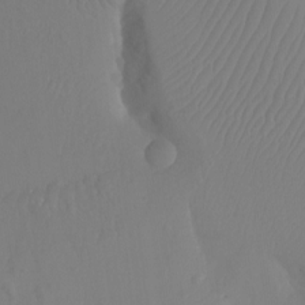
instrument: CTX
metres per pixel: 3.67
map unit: Aa
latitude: -12.8786
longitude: -67.7827
